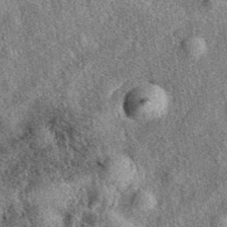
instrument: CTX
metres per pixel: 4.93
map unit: eAb
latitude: 39.7638
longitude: 107.9745
